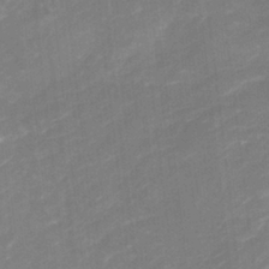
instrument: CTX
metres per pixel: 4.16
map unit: Nhu
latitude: -23.0487
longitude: -56.3089
